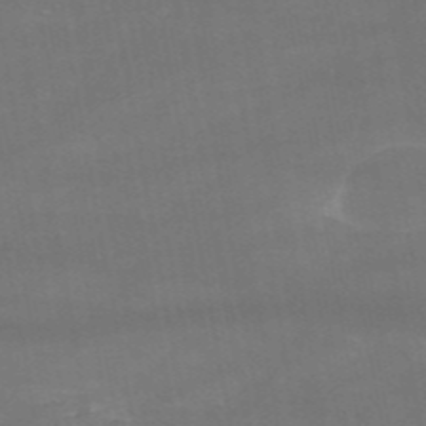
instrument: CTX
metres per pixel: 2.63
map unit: HNb
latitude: -52.3117
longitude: -39.5560
